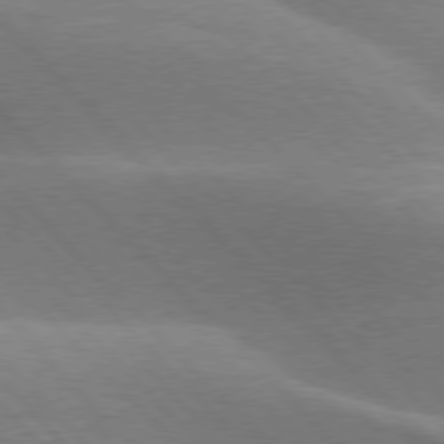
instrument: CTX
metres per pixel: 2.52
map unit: lApd
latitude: 77.1214
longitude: -50.6112
